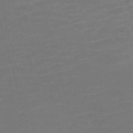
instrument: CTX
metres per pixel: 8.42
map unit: Nve
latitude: -59.1620
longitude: 58.5195
